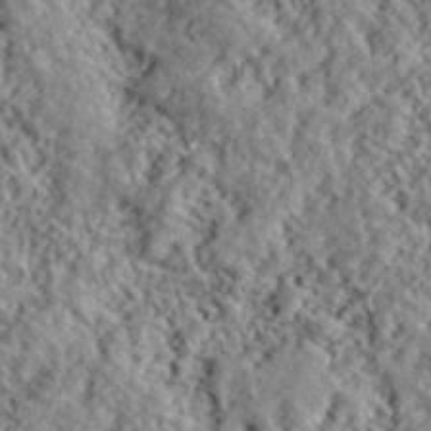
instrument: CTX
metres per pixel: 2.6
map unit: lHvf
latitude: 40.3467
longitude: -88.2523
